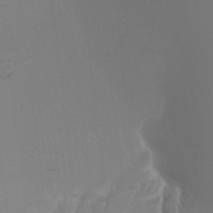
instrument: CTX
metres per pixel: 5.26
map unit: Nhu
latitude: -6.5573
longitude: -91.5938
